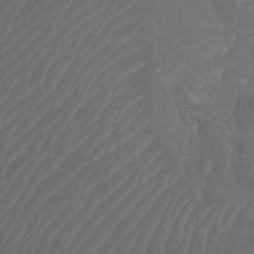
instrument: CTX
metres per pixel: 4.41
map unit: Nhu
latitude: -7.1431
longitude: -85.4238
